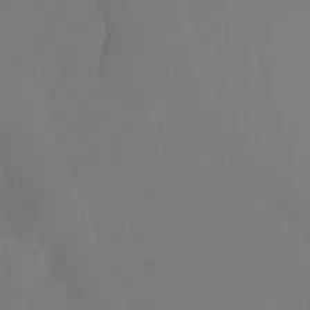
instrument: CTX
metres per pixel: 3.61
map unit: Nhu
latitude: -7.1242
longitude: -83.0269
